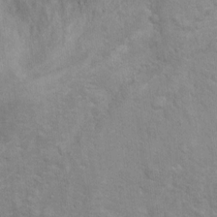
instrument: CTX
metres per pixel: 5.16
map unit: Ht
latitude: 10.1767
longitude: -39.3671
